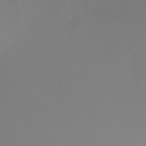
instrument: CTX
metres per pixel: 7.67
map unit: Ht
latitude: -12.5952
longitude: -49.9717
